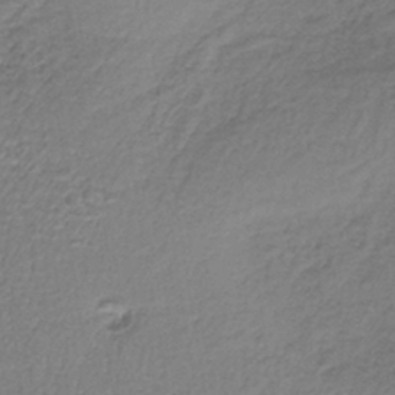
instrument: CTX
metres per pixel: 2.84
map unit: lHb
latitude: -37.1809
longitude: 61.2565
